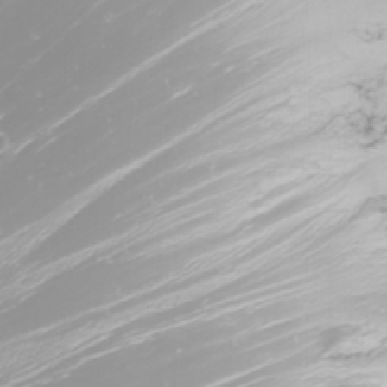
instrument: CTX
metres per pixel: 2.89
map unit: Nhu
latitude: -0.8219
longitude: -80.7624
